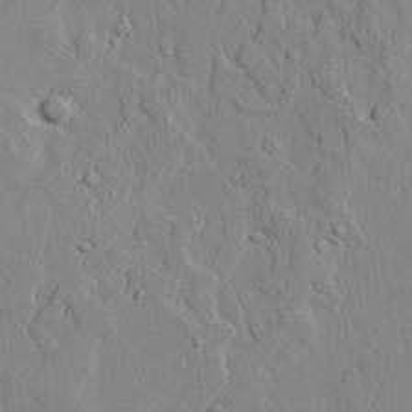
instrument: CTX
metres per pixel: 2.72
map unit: lAvf
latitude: 25.1970
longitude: -110.6869
